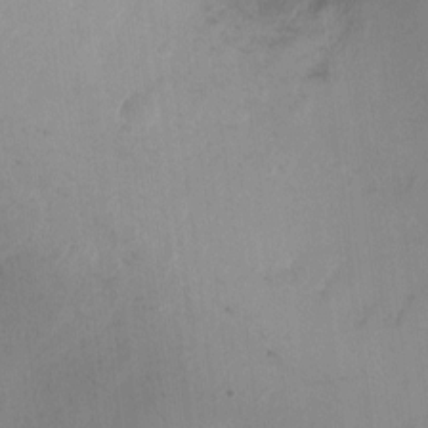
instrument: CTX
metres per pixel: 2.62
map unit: Ht
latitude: -9.1998
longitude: -36.4412
